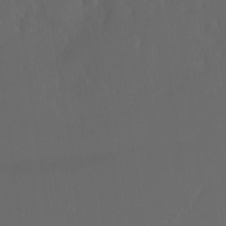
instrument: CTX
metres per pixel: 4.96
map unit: Htu
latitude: -6.1417
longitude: -69.1970
